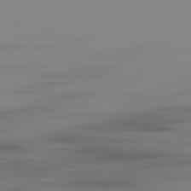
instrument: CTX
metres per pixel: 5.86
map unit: Ap
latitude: -80.3684
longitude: -59.0836
